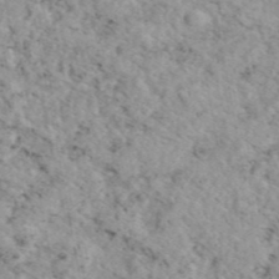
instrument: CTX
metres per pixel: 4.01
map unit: eAb
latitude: 45.3104
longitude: 112.1984
